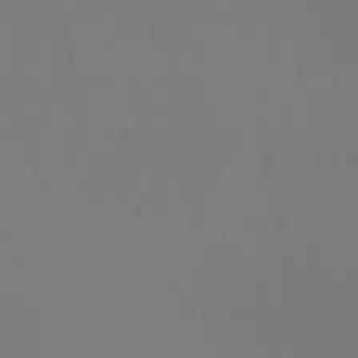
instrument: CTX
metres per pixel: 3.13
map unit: HNb
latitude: -51.8611
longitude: -47.0081
